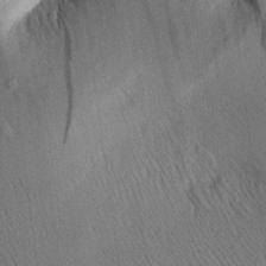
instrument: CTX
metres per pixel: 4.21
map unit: Aa
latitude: 29.2348
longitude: -136.8002
